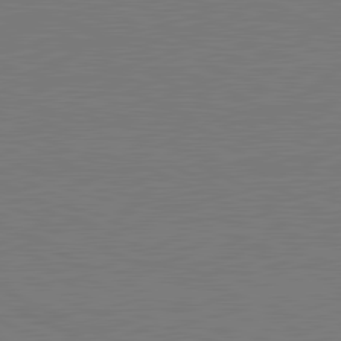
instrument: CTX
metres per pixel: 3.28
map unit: lApd
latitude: 81.4615
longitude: 150.0850
